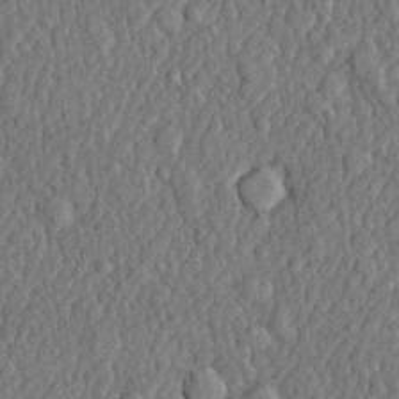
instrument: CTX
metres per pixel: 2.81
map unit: lHvf
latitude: 22.6112
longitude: 143.0108
